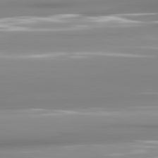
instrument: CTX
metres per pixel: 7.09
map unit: lApd
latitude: 81.6127
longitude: -139.1970
